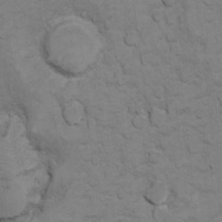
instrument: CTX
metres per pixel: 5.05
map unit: Ht
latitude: 11.6505
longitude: -33.1970
